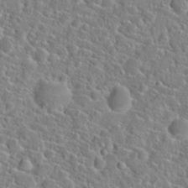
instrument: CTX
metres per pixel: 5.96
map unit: Hto
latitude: 21.2348
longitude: -44.8380
